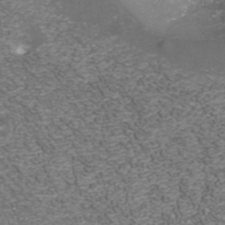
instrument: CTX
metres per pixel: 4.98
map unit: ANa
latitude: 41.8772
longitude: 27.5588
